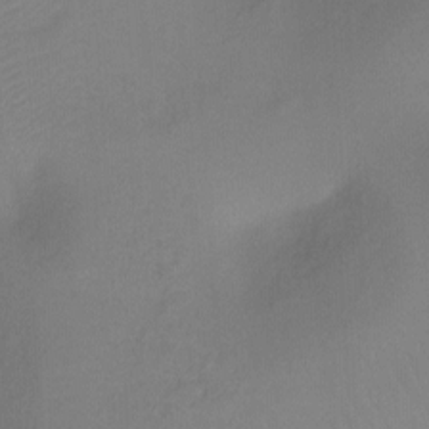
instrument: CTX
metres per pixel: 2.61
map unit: Ht
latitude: -8.7463
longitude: -37.4049
